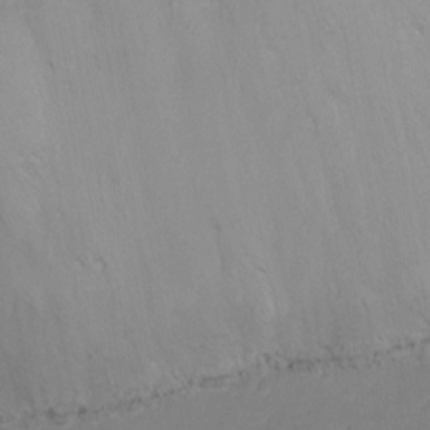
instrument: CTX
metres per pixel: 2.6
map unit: Nhu
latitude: -8.7841
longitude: -49.6505
